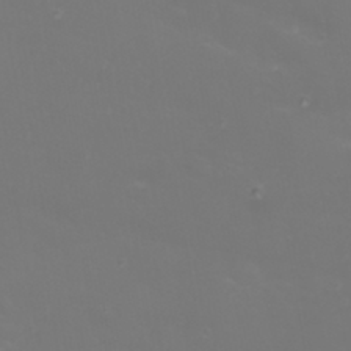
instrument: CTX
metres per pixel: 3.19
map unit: eHh
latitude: 22.2145
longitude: -65.1592
